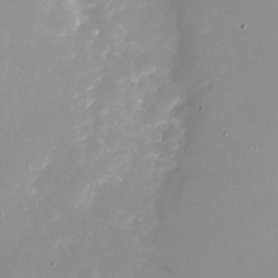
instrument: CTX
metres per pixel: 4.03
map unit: Nhu
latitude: -24.0850
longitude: -73.3104
